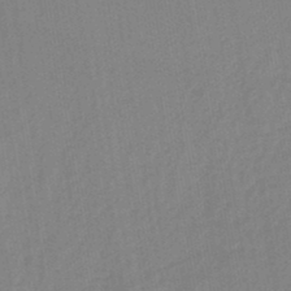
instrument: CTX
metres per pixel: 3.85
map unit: lHb
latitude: -44.5763
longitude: 72.8786
